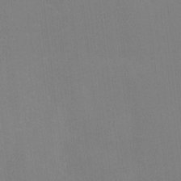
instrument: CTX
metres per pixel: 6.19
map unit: Hto
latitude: -7.5588
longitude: -39.1214
